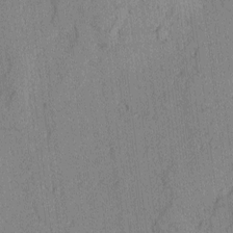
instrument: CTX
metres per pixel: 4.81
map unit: lAvf
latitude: -1.5777
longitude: -109.3481
